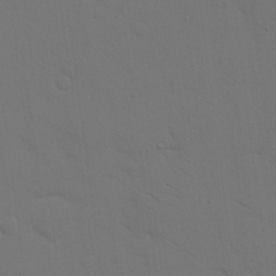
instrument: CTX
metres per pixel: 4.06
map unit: eHh
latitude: 18.9513
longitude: -66.8191
